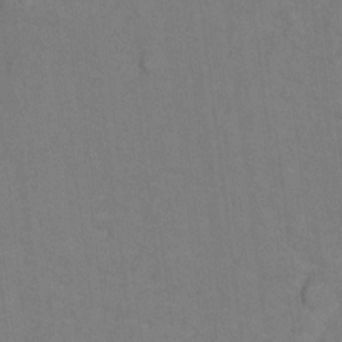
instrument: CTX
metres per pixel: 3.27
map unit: Hto
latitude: 7.4804
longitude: -37.7639
